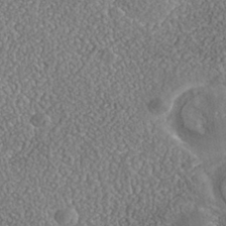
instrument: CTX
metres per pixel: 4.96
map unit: Nhe
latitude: -40.6329
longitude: -101.0081
